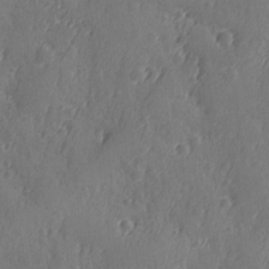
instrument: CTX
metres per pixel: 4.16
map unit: Ave
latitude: -9.0675
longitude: -118.8569
